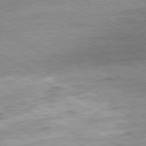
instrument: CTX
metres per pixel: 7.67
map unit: Ap
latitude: -80.9731
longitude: -87.2348
